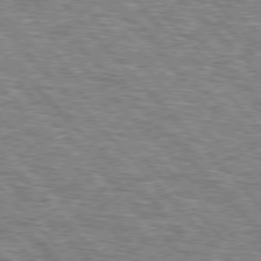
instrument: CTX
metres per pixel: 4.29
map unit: lApd
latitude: 76.3467
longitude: -75.2915
